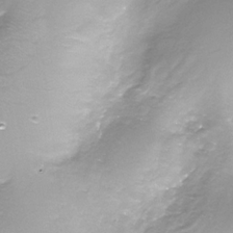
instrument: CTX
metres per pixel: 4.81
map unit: Nhe
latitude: -32.5952
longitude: -92.7057
